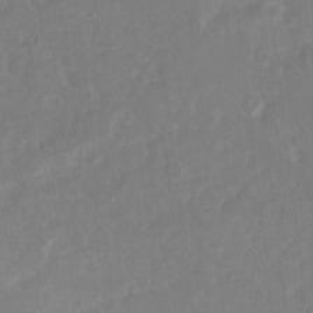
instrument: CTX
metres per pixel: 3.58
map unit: Ht
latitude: 6.0633
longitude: -30.5546
